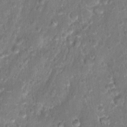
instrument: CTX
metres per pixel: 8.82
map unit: Hto
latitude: 17.6316
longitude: -40.1388
